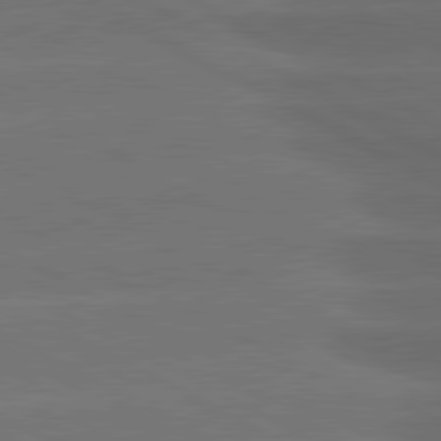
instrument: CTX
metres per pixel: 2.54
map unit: lApd
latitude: 80.9703
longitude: -147.0459
